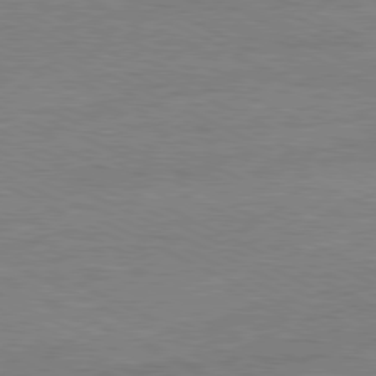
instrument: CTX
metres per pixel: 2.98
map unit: Ap
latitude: -81.3699
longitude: -86.1389
